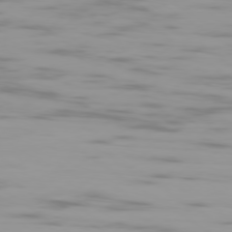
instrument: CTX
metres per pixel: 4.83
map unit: Ap
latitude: -79.3887
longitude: -102.8947
